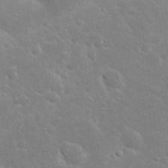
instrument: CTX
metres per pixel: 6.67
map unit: Nhu
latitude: 23.8961
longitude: -72.1011
